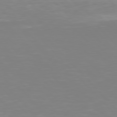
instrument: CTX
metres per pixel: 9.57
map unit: Hpe
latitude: 77.2915
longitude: -174.4223
